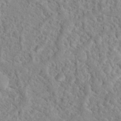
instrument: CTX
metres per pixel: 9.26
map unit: Nhu
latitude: 16.7435
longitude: -31.5560
